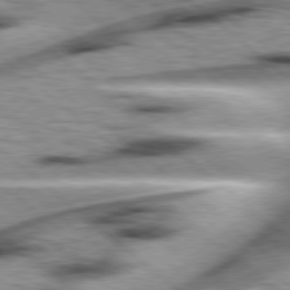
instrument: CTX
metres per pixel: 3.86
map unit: Hpe
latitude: 78.2901
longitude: -156.3845
